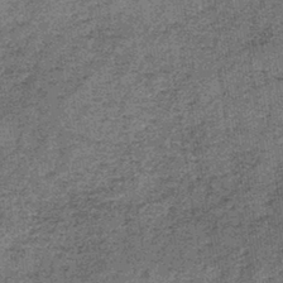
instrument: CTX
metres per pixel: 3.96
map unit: lHb
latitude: -39.5021
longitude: 66.6519
